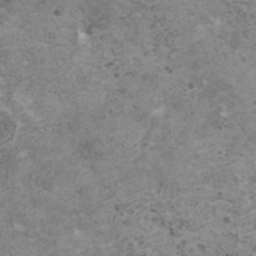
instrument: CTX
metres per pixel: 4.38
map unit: HNhu
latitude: -0.4629
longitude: 2.2739
